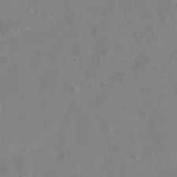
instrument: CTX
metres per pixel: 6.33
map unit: Hto
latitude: 17.8583
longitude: -39.2726
